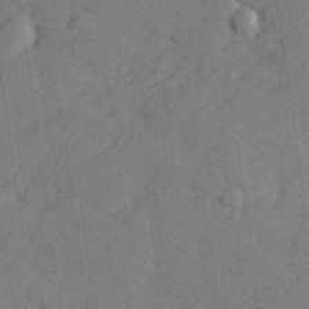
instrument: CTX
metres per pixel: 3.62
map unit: lHvf
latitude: 25.6316
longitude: 142.5951
